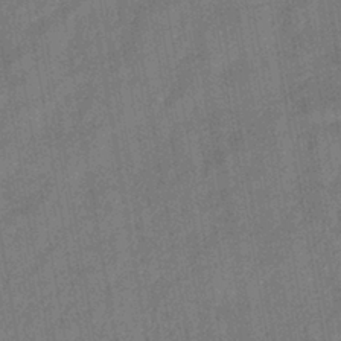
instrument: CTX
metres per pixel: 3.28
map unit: lHb
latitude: -38.4629
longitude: 74.2173
